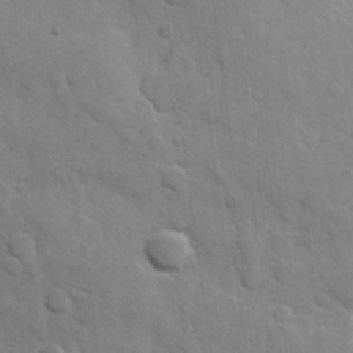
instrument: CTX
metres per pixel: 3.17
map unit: Hve
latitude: 23.7638
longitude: 148.4251
